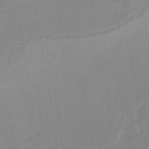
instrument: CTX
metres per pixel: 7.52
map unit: lHb
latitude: -40.3684
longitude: 74.3873
